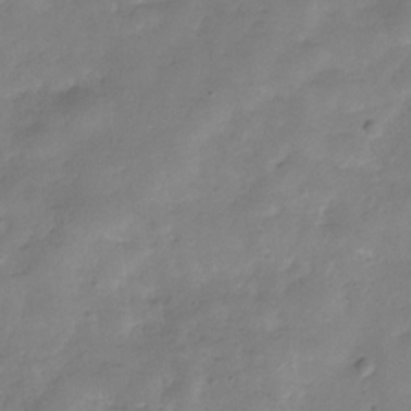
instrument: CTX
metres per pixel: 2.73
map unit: Hve
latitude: -31.5021
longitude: 90.4251
